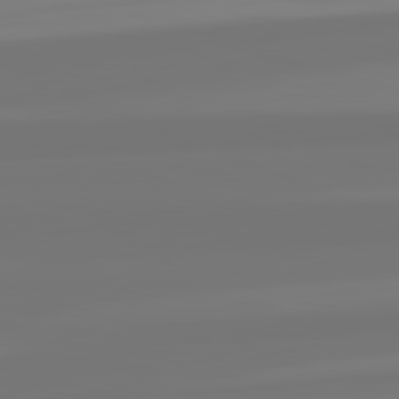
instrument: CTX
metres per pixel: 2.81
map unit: lApd
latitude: 82.3278
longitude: -176.7246
